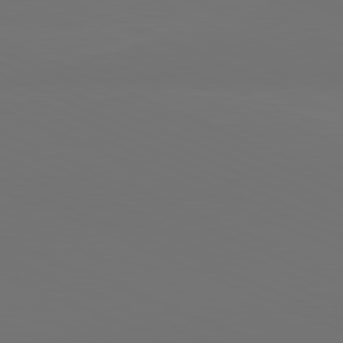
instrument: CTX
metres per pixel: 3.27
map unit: lApd
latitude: 81.4804
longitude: 146.9353
